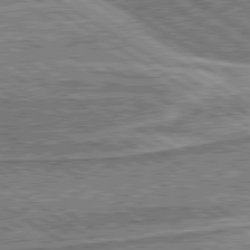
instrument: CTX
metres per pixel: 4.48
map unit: lApd
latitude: 80.3089
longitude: 172.9164
